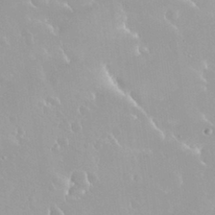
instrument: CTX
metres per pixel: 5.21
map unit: Nhu
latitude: 30.0633
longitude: -56.9702
